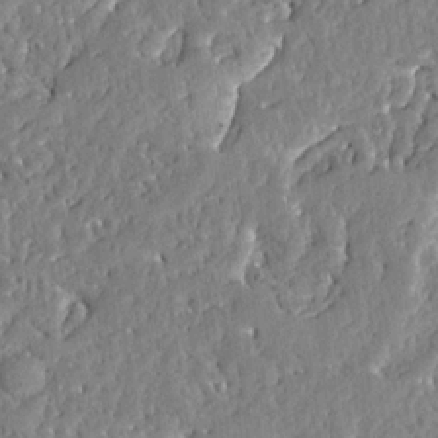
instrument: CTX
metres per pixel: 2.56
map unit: Ave
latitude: 12.9703
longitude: -137.1215
